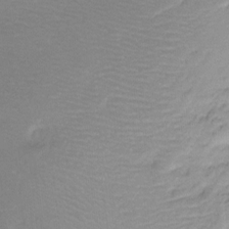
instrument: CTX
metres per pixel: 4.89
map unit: Ht
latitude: -10.0094
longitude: -39.3482
